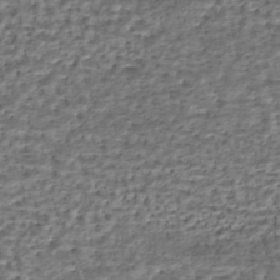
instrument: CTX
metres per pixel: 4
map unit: HNhu
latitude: -45.5966
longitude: 106.4629
